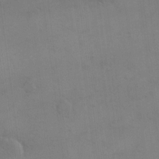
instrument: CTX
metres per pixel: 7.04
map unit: eHh
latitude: 17.9150
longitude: -66.2900
